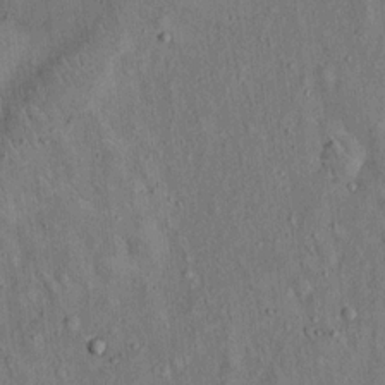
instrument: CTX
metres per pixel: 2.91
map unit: Hto
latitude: 14.9136
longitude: -58.8758
